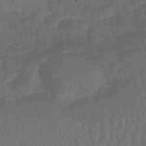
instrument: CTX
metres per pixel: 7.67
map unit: eHb
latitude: -43.4643
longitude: 81.7289
